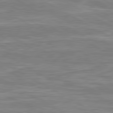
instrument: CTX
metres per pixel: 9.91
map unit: lApd
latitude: 80.6868
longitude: -173.0647
